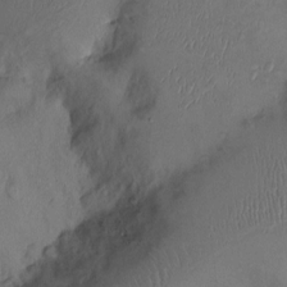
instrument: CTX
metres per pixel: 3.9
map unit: Ht
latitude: 0.7624
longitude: -13.7828
